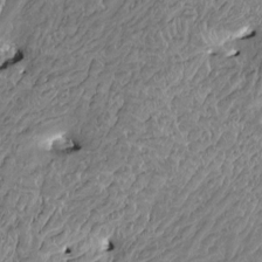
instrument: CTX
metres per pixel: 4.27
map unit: HNhu
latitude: 2.9513
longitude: 8.5196
